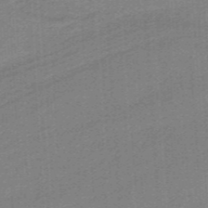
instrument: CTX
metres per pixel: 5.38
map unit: HNb
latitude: -38.3118
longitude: 54.0661
